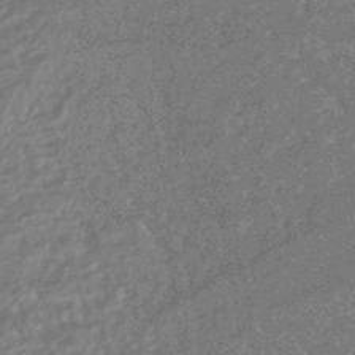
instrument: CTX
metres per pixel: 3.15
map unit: HNhu
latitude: -45.1620
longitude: 99.2376
